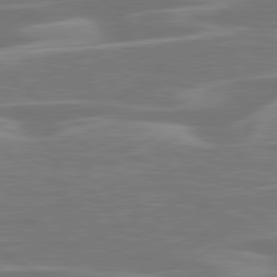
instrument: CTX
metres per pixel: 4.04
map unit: lApd
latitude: 79.7450
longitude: -126.7813
